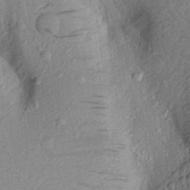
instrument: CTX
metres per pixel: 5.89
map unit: Aa
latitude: 19.4048
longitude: -143.1403
